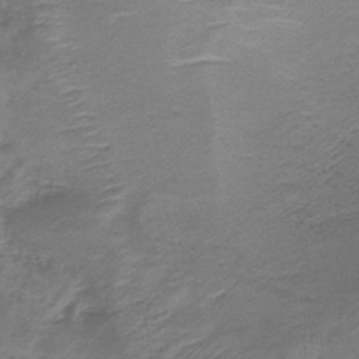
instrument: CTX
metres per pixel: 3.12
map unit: lHb
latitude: -39.8989
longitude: 75.4644
